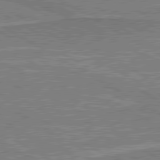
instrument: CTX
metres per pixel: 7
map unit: lApd
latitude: 80.5924
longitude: 144.8408
